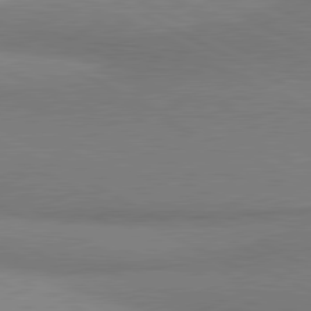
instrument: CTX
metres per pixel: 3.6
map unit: lApd
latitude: 81.2537
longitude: 163.0297
